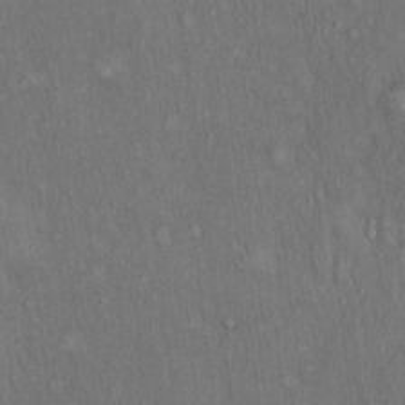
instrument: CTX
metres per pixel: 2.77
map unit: Hto
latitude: 15.2537
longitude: -60.6112
